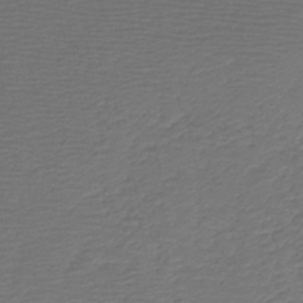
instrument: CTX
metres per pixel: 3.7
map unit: HNb
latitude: -42.0283
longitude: 49.9178
